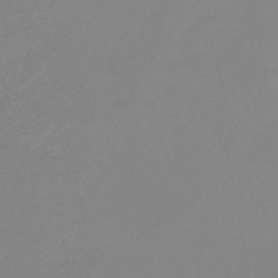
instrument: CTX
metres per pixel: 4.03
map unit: eHb
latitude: -46.8786
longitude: 86.4440
